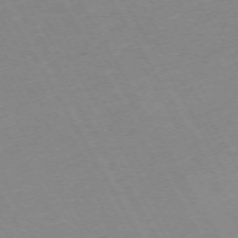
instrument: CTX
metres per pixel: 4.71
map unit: Hpe
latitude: -72.1417
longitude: 9.2376
